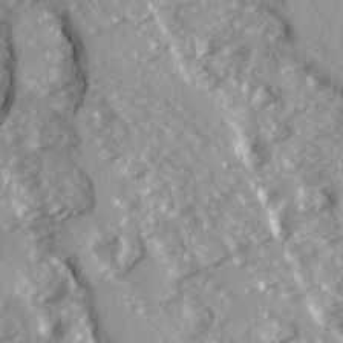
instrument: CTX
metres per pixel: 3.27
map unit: Ave
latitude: 14.7813
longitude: -131.0648
